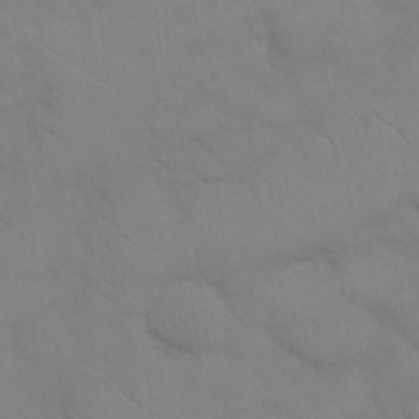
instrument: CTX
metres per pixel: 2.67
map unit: eHh
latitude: 18.1955
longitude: -66.7246
